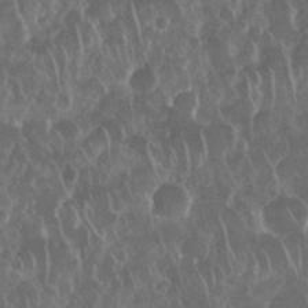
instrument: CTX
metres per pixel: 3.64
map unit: Nhu
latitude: 28.6301
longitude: -63.7828
